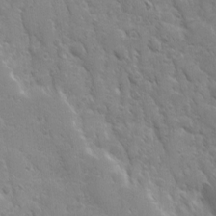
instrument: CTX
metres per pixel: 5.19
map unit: Ave
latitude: 10.3656
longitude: -103.4048
